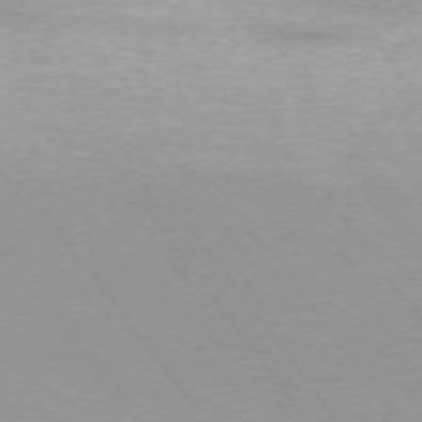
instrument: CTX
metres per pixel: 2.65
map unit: Ap
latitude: -74.8975
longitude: -75.4426
